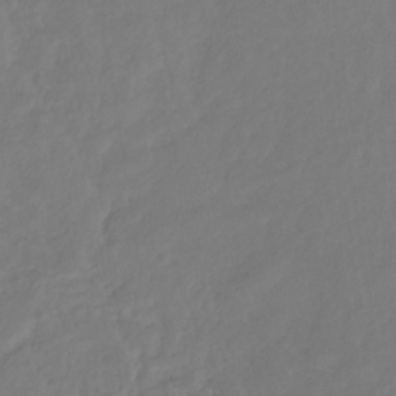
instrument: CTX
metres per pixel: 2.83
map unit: eHb
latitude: -30.0283
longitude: 65.5966
